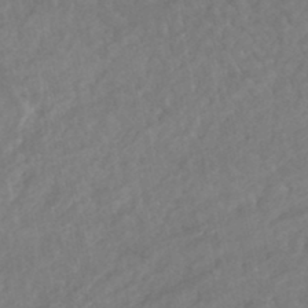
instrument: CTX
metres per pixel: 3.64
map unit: HNhu
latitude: -46.1039
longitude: 97.1053
